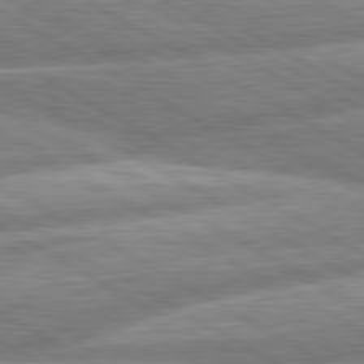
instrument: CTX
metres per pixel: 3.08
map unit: lApd
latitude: 80.4979
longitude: -165.9339
